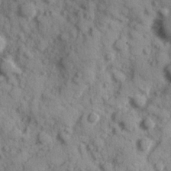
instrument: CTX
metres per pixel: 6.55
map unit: Hve
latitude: 24.9324
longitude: 147.1620
